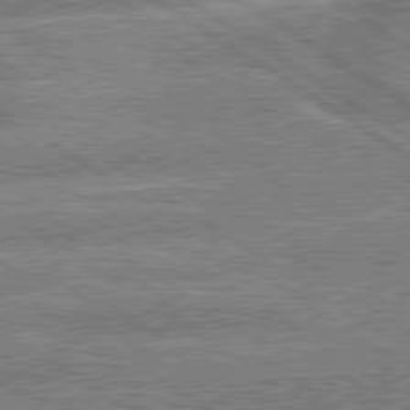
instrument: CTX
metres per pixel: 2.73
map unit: lApd
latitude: 79.5938
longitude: -157.9906
